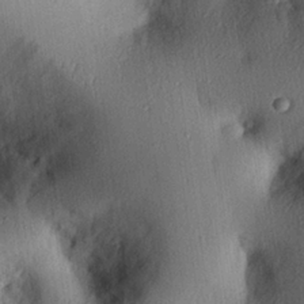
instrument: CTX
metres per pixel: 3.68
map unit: eHh
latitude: 24.8569
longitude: -78.3090
